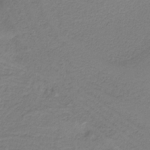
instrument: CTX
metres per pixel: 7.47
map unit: HNb
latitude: -38.3306
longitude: 53.5777
